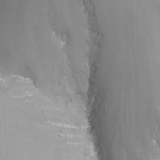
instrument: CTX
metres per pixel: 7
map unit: Nhu
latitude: -13.8234
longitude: -65.2915
